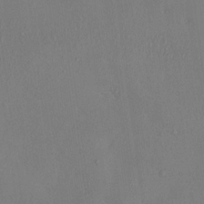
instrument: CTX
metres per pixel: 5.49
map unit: HNhu
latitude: 6.7057
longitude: -6.5357
